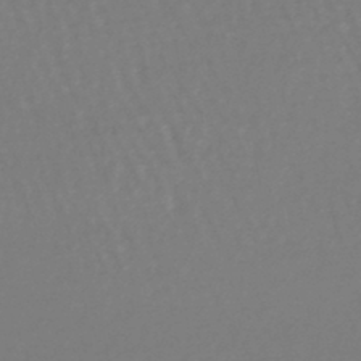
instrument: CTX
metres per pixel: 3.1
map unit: lHb
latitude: -45.1242
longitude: 76.6707
